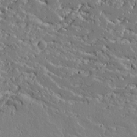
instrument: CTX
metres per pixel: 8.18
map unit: lAvf
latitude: 14.7813
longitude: -126.5357
